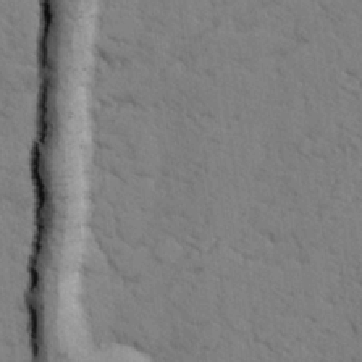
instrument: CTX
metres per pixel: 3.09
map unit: lHvf
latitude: 25.5371
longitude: 143.3131
